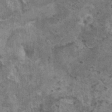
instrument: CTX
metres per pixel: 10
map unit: HNhu
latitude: 3.6505
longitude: 4.7841
